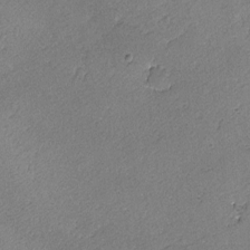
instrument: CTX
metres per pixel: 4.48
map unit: lAvf
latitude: -4.3306
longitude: -109.2914
